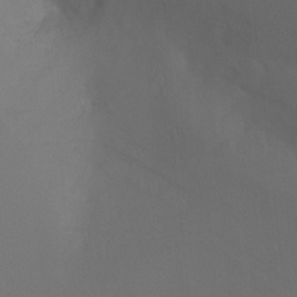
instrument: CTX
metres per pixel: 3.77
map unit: Nhu
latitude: -15.6911
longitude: -50.2900
